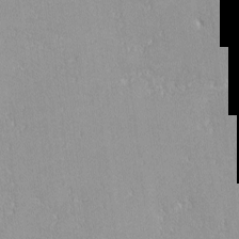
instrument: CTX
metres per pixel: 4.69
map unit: lHvf
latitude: -12.1795
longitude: -104.7247
